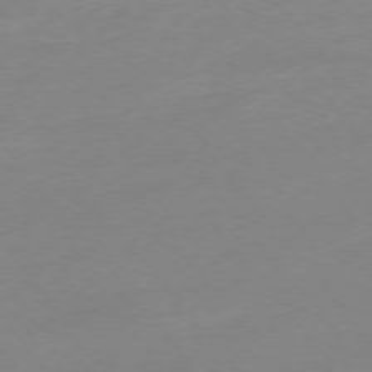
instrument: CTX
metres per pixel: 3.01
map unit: Hpe
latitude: -76.1606
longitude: -15.5749
